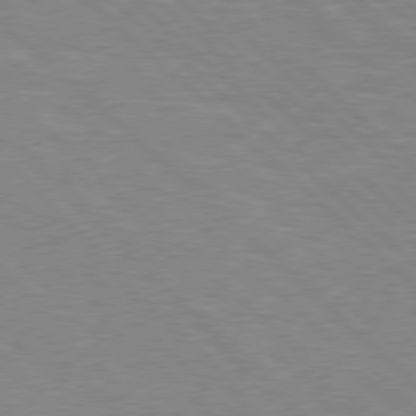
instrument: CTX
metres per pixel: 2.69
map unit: Hpe
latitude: 77.5560
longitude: -152.3845
